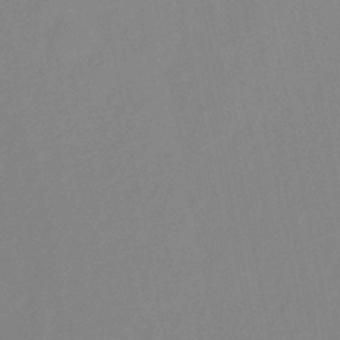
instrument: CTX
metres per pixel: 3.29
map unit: lHb
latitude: -36.9352
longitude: 72.6896
